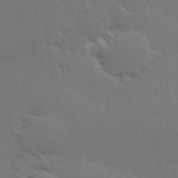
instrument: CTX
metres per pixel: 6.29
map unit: Hve
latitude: 27.0836
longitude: -94.2145
